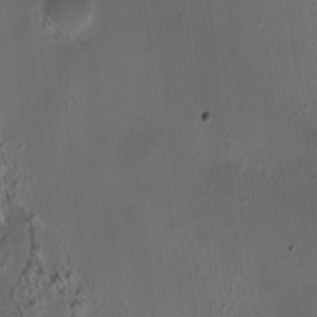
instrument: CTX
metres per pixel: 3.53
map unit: HNhu
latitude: 6.3845
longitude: 10.1228
